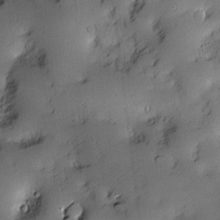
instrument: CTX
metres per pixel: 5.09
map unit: Hve
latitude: -10.2740
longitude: 175.8422
